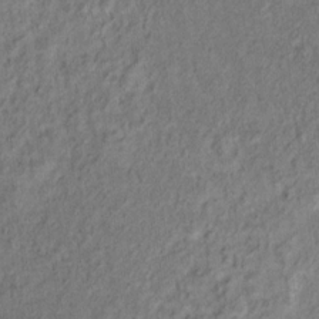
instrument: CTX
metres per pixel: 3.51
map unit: Ht
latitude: 8.9703
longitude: -32.2523
